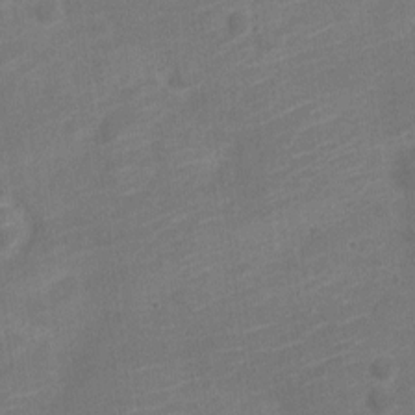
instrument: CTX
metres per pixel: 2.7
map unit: Nve
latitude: -19.0864
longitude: 108.9731
